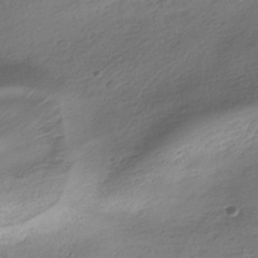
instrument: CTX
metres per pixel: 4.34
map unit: HNhu
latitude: -40.5574
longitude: 100.1794
